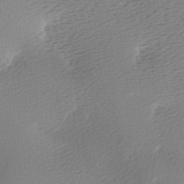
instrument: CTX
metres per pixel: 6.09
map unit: Ave
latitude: -6.5384
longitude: -123.5560
